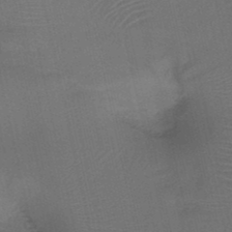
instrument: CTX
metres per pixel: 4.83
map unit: HNb
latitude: -46.9730
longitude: -41.2914
